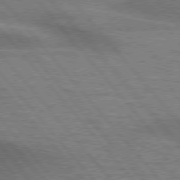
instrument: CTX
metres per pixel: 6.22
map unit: lApd
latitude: 76.2522
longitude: -61.7449
